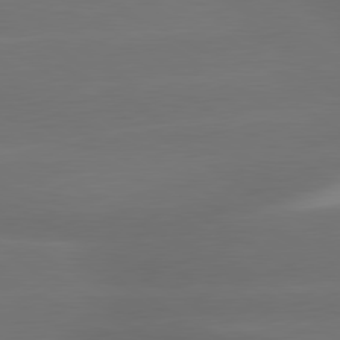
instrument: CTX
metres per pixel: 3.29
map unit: lApd
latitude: 80.4790
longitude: -138.2522
